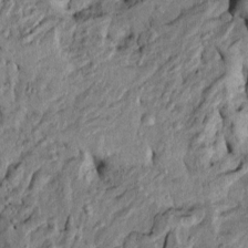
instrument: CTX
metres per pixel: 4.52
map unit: Htu
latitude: -5.3698
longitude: 156.2928
